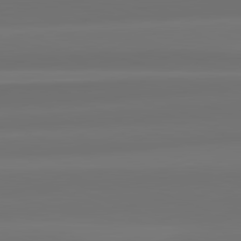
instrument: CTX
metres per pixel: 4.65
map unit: lApd
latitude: 82.1766
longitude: -173.3481
